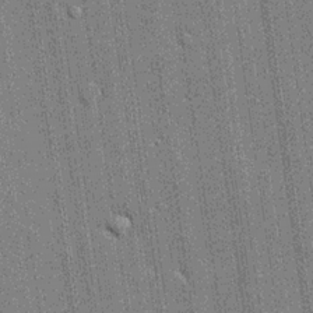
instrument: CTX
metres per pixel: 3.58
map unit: lHvf
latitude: 19.4804
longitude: 142.4817
